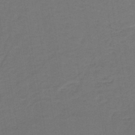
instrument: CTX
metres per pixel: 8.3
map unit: lHb
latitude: -42.7652
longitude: 53.8233
